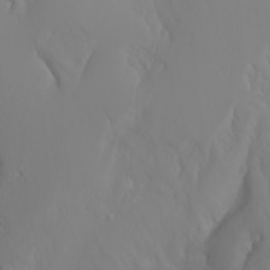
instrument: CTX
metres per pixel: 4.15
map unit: Nhu
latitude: -6.8408
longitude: -88.3090
